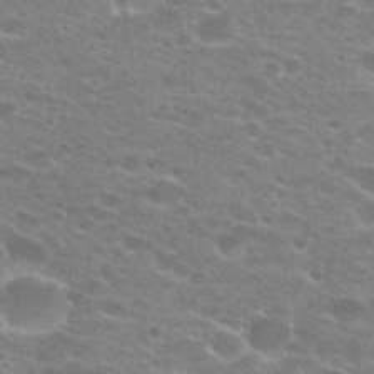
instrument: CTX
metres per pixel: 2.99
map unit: Hto
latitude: 22.9514
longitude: -43.6127
